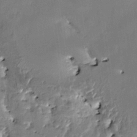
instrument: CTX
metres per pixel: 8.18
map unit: HNhu
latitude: 4.5357
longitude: 8.5952
